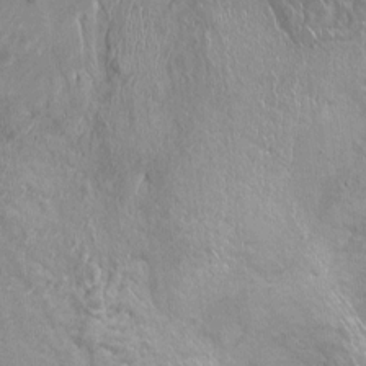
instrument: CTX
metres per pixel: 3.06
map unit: Ht
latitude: -3.1242
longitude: -14.9514
